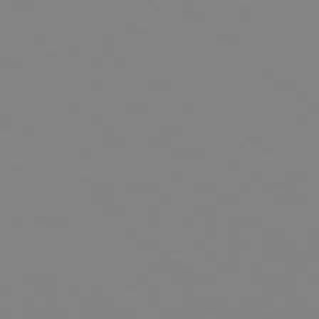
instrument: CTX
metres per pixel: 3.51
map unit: Hpe
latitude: 78.1767
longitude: 179.1809
